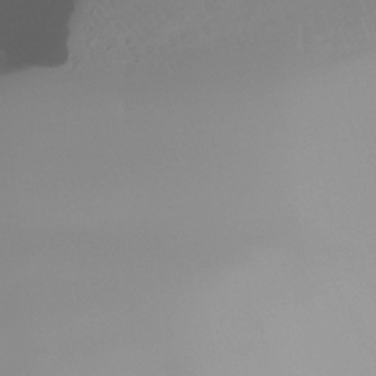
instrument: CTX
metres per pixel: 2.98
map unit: Ht
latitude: -16.8030
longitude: -46.8758
